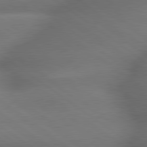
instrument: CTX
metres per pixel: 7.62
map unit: lApd
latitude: 79.5749
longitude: -167.9528
